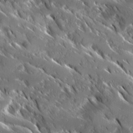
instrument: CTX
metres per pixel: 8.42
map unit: Ave
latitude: 17.1592
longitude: -130.2145
